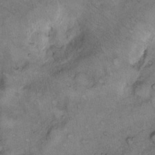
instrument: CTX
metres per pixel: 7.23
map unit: Hto
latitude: 11.9906
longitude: -58.3278
